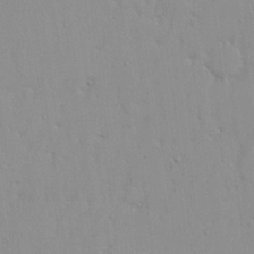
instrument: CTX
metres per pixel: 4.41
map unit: eHh
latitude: 18.5734
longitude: -72.5924
